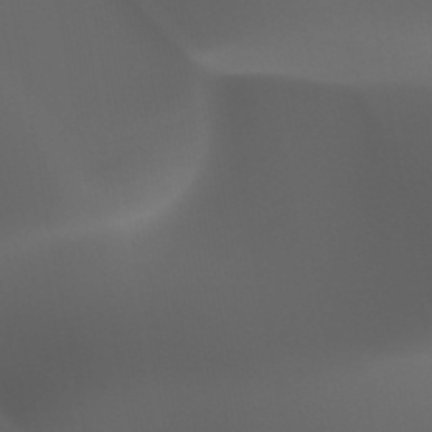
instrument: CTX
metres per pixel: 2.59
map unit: HNhu
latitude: -47.4076
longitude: 30.8408
